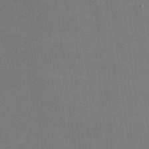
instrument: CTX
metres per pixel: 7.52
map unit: lHvf
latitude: -10.0094
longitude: -100.3467
